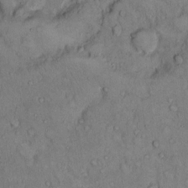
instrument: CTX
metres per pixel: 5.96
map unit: Hto
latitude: 9.9150
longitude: -59.9150
